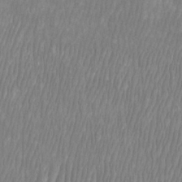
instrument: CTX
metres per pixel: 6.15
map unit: Htu
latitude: -8.7652
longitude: -75.8205
